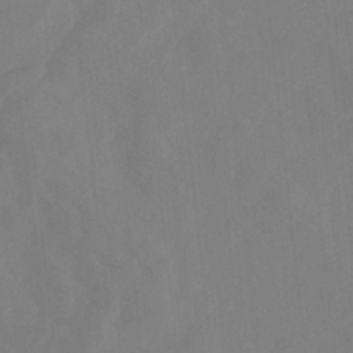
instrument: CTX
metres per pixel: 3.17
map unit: Nhu
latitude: -8.4251
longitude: -52.7058
